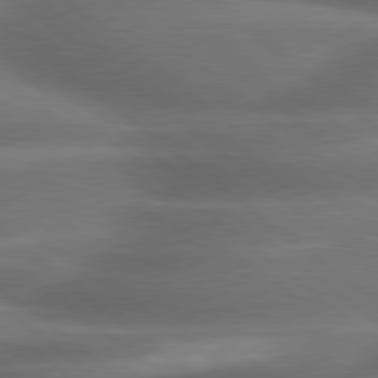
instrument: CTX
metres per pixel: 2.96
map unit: lApd
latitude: 79.4049
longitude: -118.2144
